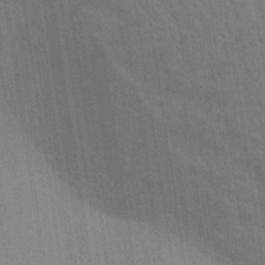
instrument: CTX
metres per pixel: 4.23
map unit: Aa
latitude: 30.4601
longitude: -139.7072
